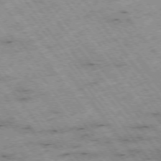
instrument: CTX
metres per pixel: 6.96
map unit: Hpe
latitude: -75.2376
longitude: 4.1605
